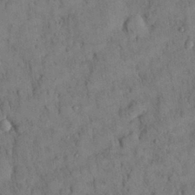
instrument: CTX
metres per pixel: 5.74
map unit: Nhu
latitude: 28.6679
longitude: -72.2901
